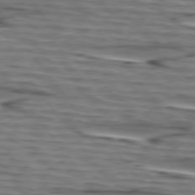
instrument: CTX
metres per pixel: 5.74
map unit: lApd
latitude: 75.1403
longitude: -71.8772
